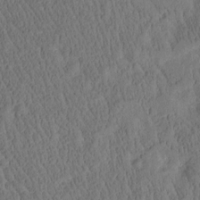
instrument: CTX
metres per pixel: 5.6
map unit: Htu
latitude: -3.8422
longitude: 175.0675
